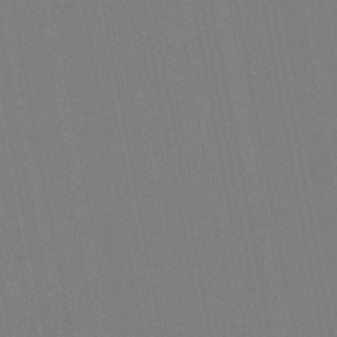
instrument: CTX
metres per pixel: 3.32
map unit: lHb
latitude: -47.2565
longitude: 71.7667
